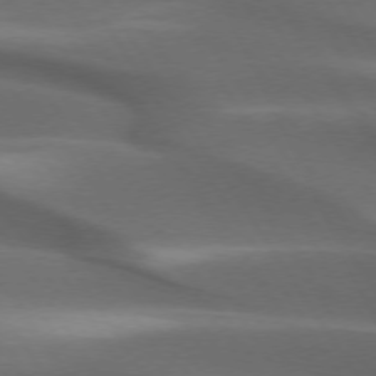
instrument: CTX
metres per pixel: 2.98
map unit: lApd
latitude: 73.5372
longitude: -52.2901
